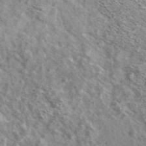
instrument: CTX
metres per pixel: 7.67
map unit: Ave
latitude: 38.9514
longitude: -108.4601
